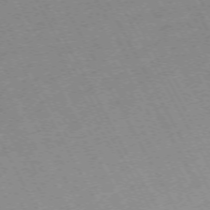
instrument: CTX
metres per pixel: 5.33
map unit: Hpe
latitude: -72.3306
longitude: 10.9542
